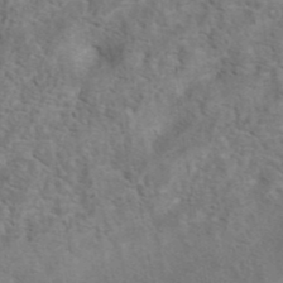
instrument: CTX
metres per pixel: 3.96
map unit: eAb
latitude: 41.7071
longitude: 104.2361
